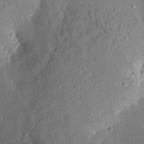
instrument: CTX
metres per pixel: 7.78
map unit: Aa
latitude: 13.0459
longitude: -140.2711
